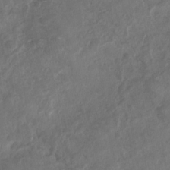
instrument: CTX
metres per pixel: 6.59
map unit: Nhu
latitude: -31.0864
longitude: -62.2334
